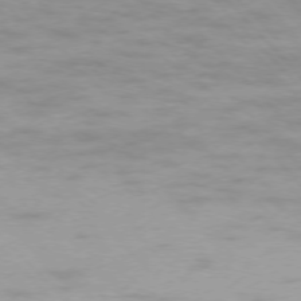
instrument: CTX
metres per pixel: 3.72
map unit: Ap
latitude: -76.8219
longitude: -80.8947
